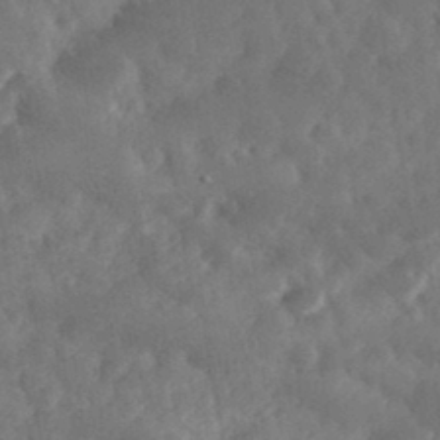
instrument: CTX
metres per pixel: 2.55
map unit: eHh
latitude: 35.1025
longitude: -69.4616
